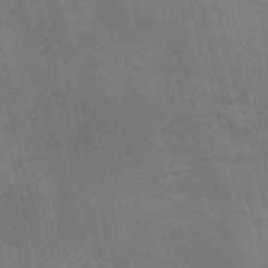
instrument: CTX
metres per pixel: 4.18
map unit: Nve
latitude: -59.3887
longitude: 65.5777
